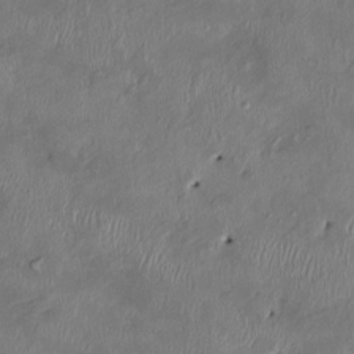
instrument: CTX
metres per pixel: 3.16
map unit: HNhu
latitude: 2.1955
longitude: -5.5182
